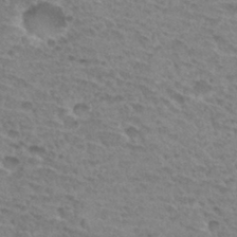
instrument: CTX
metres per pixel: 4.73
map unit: Hto
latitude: 30.9892
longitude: -47.9906
